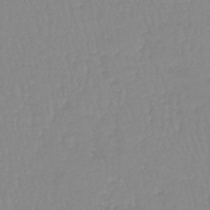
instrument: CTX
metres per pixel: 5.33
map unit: lHb
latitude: -40.0850
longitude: 67.3510
